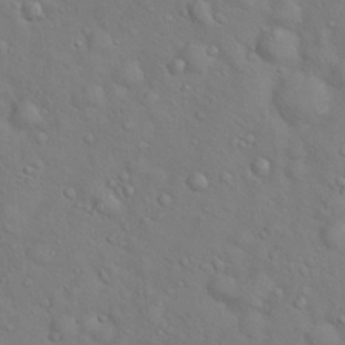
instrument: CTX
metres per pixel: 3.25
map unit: Hto
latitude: 18.3656
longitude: -53.3671
